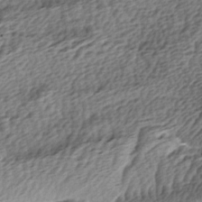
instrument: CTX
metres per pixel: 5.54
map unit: lAa
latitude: -4.7085
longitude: -122.5357
